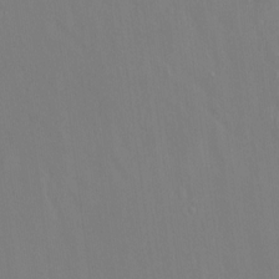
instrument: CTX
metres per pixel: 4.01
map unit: Hto
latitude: -13.2943
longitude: -42.2334
